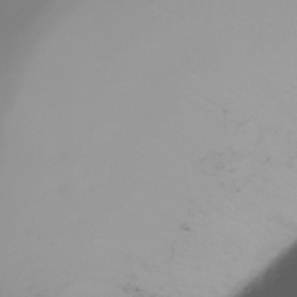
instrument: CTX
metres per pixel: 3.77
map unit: Ht
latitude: -17.2187
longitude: -46.8380
